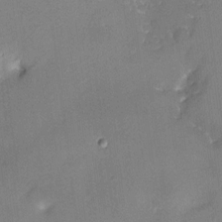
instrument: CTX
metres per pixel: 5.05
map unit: HNhu
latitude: 7.7639
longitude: 3.1620
